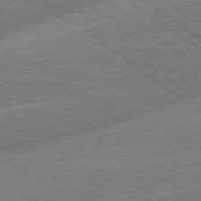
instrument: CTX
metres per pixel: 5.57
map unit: lApd
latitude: 78.9892
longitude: -171.2726
